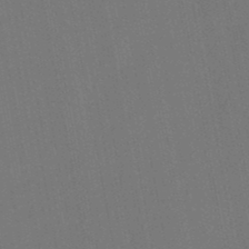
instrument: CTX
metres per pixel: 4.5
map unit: lHb
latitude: -47.5966
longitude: 71.7856
